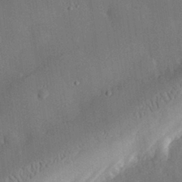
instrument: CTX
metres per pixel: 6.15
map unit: eHh
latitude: 29.9150
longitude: -80.9703
